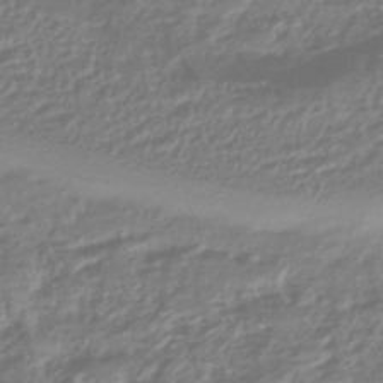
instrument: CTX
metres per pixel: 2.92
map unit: HNhu
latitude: -44.6519
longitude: 97.9178
